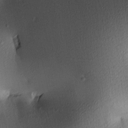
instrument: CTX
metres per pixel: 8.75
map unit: lAa
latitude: 3.1781
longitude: -116.4412
